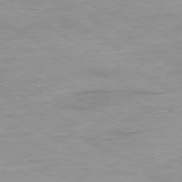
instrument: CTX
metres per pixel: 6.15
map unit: Ap
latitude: -80.0850
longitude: -76.5923
